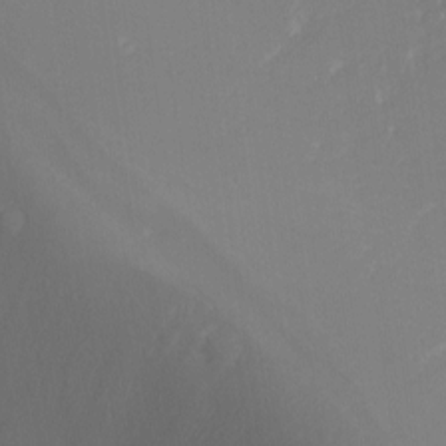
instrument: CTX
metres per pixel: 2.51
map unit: Nhu
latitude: -7.0486
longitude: -89.9528
